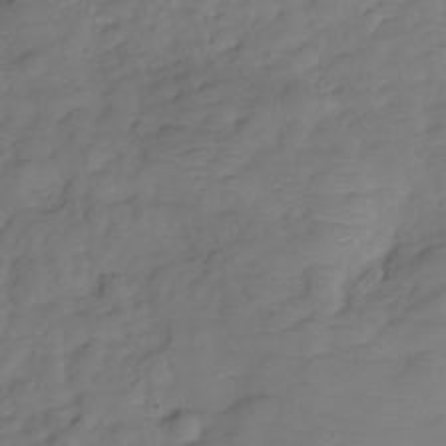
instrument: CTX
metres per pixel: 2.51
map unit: Hve
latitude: -29.4266
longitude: 91.2754
